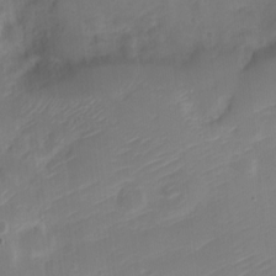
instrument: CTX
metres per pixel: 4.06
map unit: Nve
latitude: -21.2565
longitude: 106.4440
